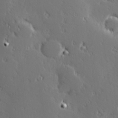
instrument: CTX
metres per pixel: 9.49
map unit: Hve
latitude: 27.8961
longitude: -93.1592
